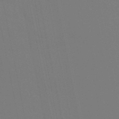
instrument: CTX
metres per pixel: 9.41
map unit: lHb
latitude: -49.5399
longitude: 75.1809
